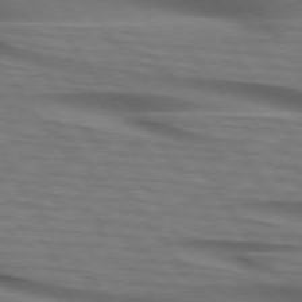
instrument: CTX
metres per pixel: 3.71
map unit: lApd
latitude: 74.1578
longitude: -77.7260
